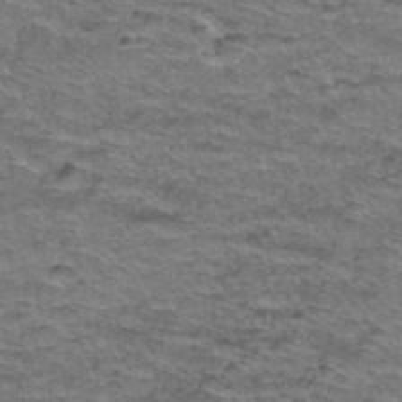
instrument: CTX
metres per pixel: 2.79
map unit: Hto
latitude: 38.3278
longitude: -43.6127
